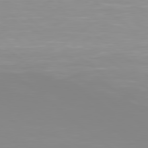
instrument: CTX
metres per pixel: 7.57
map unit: Hpe
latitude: 78.6302
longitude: -141.6127
